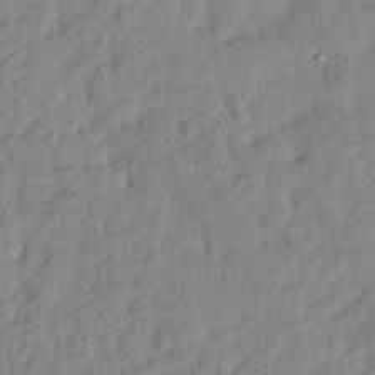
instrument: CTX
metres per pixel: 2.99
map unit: Htu
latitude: -4.5196
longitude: 173.8611
